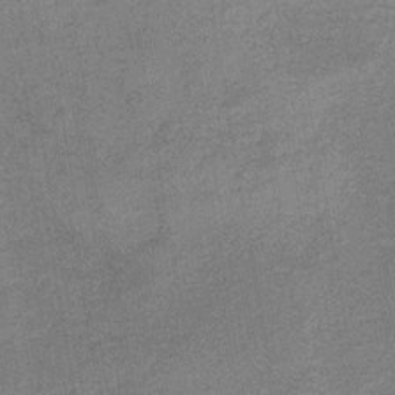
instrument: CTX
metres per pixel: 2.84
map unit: HNb
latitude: -33.3321
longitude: 57.4643
